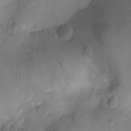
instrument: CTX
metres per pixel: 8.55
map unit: Ht
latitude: -6.5196
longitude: -21.6127
